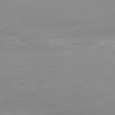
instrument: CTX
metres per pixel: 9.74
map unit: Hpe
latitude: -81.1242
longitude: 16.1417
